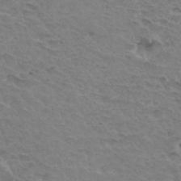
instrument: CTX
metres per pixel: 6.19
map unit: Hto
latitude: 34.0444
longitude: -45.4993
